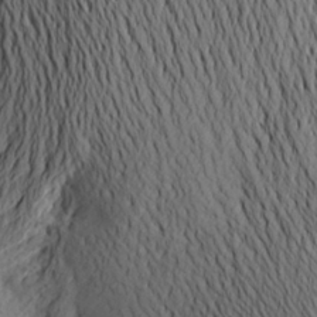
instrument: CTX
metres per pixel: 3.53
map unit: Aa
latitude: 24.4034
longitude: -149.7450
